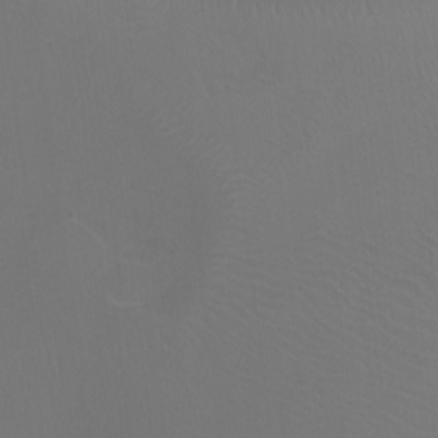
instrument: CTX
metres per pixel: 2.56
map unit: Ht
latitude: -12.8597
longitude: -44.5923
